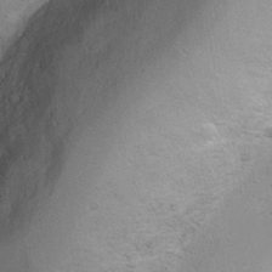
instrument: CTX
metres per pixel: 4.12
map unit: Ht
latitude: 4.5357
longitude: -20.3089
